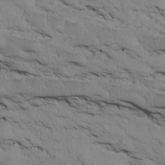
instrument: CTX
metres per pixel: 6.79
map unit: Htu
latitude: 4.0255
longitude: 151.8800
